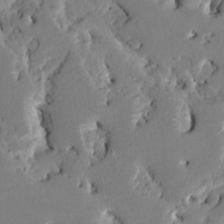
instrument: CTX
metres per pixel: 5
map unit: HNhu
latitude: 5.9717
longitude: -5.1781
